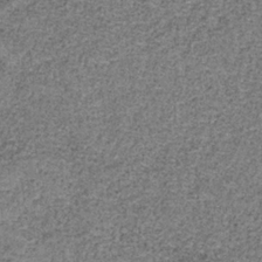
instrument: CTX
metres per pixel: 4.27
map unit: HNb
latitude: -35.0675
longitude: 52.8597
